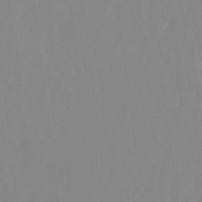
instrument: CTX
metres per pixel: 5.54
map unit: Nhu
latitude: -12.6141
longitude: -64.6113
